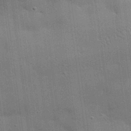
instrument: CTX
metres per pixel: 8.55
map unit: eHh
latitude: 28.9513
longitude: -82.7624
